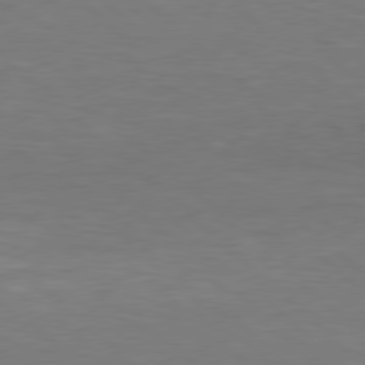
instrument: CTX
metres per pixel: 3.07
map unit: Hpe
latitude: 78.4223
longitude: -149.9717
